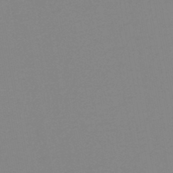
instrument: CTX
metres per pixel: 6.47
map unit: HNb
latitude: -45.6911
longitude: -44.6679
